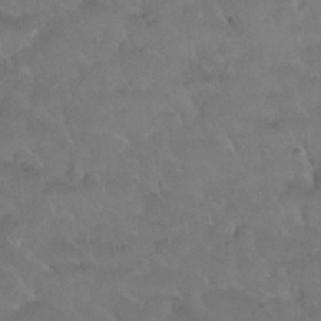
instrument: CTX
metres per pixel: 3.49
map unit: Nhu
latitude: 30.1011
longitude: -50.8947
